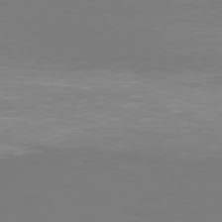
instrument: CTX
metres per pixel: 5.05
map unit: Hpe
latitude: 75.7261
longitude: -142.5924
